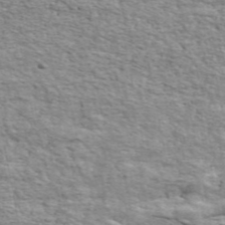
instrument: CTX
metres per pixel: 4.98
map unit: ANa
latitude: 48.0444
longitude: -82.1388
